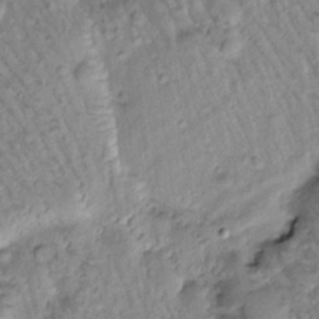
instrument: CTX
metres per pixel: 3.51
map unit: Htu
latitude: -0.6519
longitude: 172.8408
